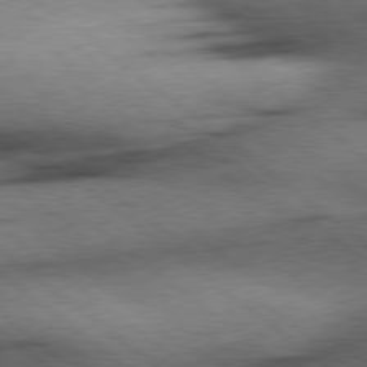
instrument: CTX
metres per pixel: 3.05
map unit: Hpe
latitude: 78.2712
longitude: -154.6490
